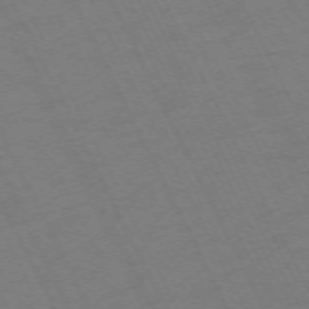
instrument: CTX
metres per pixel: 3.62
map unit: Hpe
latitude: -70.9164
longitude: 16.1606
